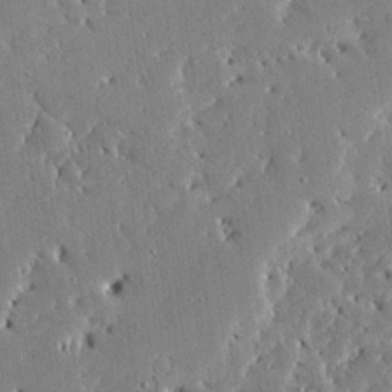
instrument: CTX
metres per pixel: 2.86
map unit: Ave
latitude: 16.4979
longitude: -139.6694
